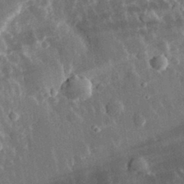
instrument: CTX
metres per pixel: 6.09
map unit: eHh
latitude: 31.1404
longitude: -80.4790
